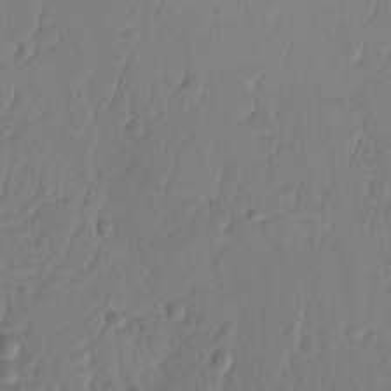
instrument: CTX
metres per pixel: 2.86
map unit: Ave
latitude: -11.3510
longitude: -121.3104
